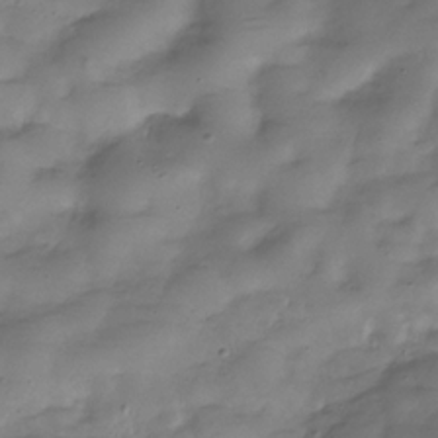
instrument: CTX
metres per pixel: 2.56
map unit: Hve
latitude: -31.8422
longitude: 91.3510
